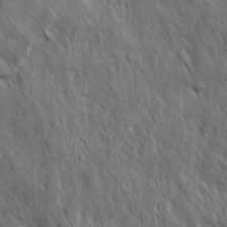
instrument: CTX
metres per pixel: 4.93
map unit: Ave
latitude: 15.4805
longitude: -134.4979
